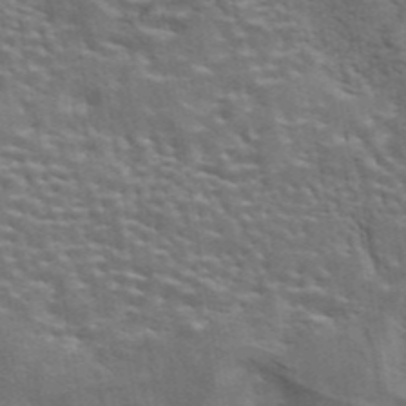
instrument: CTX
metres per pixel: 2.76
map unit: eAb
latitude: 43.7261
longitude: 111.8989
